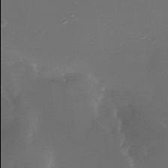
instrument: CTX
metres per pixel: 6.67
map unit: Nhe
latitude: -35.7100
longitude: -117.9906
